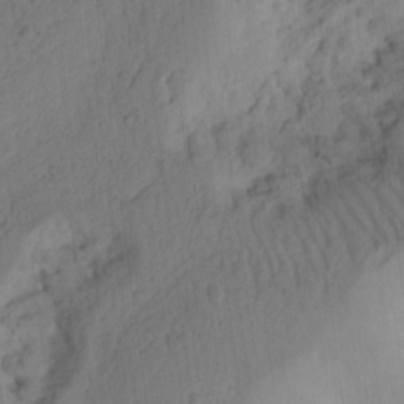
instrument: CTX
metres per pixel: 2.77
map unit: Ht
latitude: 9.8017
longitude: -74.9136
